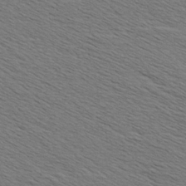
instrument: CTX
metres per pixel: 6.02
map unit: Aa
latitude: 6.7246
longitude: -137.9339
